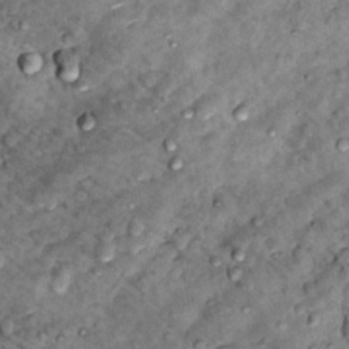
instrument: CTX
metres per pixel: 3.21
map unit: Hto
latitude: 14.2712
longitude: -35.3481
